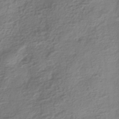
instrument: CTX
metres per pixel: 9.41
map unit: HNhu
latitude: -42.8030
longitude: 99.5966
